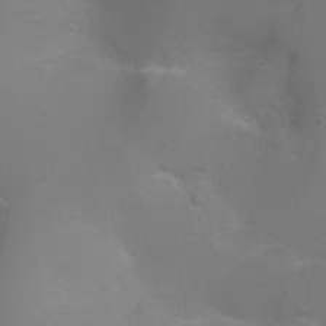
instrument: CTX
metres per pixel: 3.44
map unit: Ht
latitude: -3.8233
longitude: -25.2914
